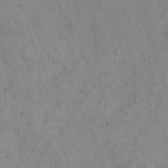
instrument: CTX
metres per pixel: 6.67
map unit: eHh
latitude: 19.4804
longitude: -62.0444
